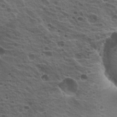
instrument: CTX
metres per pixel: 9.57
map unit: Hto
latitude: 19.8394
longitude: -32.2145
